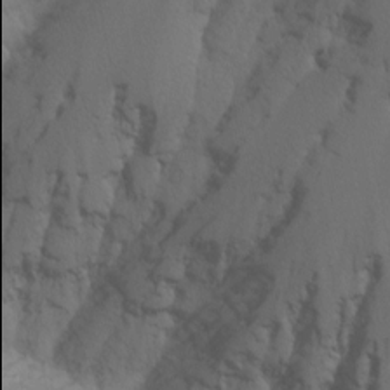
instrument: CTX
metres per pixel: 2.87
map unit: Nhu
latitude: -7.1998
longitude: -89.9906
